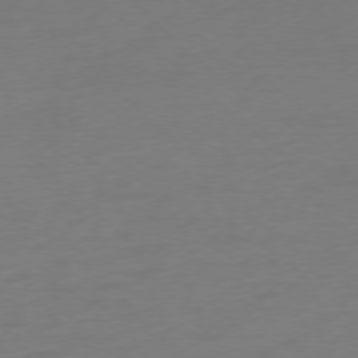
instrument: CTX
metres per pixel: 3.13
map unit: Ap
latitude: -77.3699
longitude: -77.4237
